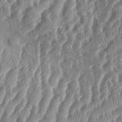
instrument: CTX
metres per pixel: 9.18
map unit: Aa
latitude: 34.4790
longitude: -135.6505
